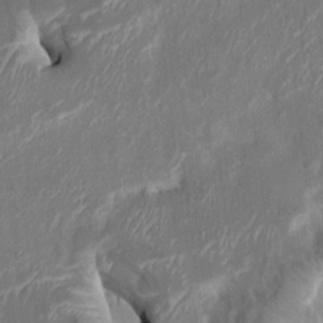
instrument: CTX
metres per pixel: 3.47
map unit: HNhu
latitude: 7.0647
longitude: -3.4993
